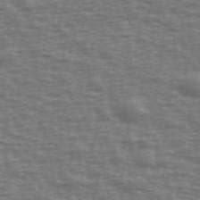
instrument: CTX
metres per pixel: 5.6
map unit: Ave
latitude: 38.8380
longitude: -113.5938
